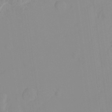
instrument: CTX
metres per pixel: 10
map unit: Hto
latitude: -8.3495
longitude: -41.7827
